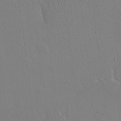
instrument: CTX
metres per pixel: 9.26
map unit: eHh
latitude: 17.3671
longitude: -71.7072
